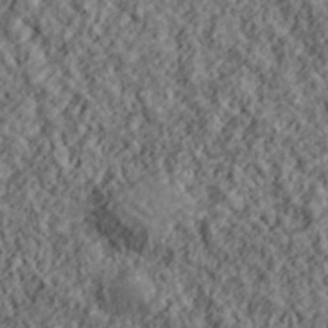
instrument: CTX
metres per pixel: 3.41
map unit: lHvf
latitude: 39.7827
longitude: -88.6302
